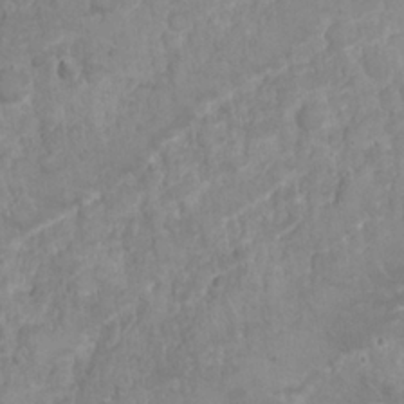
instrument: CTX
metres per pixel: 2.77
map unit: Nhu
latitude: 24.1011
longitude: -59.8772
